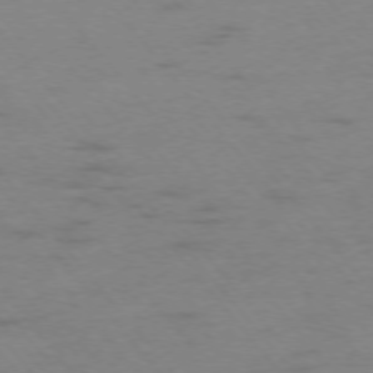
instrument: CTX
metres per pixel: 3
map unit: Ap
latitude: -75.8234
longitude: -66.7813
